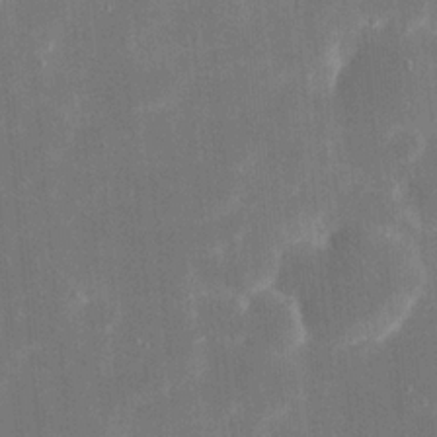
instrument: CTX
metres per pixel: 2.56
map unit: eHh
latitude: 20.5357
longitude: -67.9150
